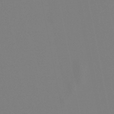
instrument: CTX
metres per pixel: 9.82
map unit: lHb
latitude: -49.5022
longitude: 69.7288
